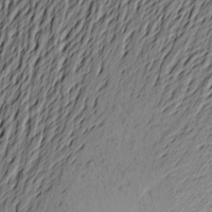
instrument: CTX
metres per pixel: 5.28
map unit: Aa
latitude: 22.4979
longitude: -149.4426
